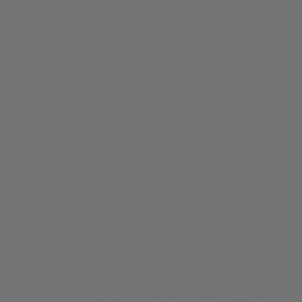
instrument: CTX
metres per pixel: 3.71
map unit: Hpe
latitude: 76.3656
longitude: -142.2712
